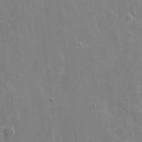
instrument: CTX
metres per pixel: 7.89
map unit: eHh
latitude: 9.2915
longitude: -69.8961
